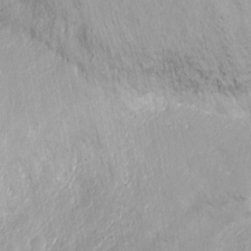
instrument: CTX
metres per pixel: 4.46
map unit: Ht
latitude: -14.8030
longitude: -41.8772
